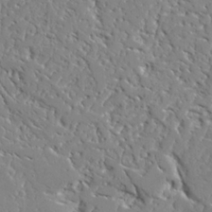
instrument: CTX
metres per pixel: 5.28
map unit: Ave
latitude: 24.0822
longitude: -129.8205
